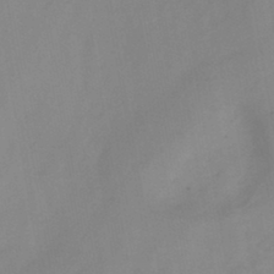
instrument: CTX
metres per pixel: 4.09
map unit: HNb
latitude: -43.9178
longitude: -39.9528
